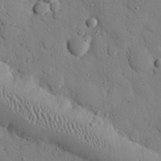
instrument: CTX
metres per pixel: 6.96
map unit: eHh
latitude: 26.6113
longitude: -78.6302
